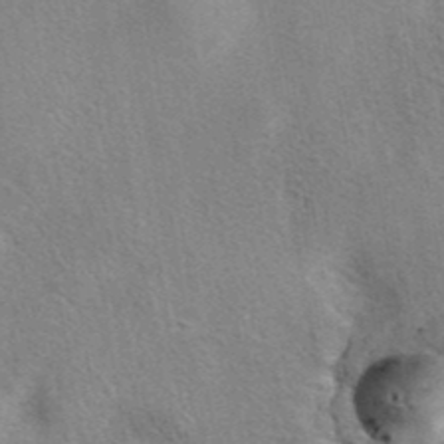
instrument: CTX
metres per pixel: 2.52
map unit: eAb
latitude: 40.3278
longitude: 106.8975
